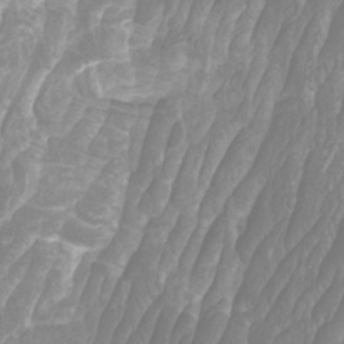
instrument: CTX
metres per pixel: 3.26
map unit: Htu
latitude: -10.4440
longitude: -73.7450
